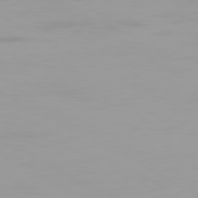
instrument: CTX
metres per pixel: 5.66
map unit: Ap
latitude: -79.9745
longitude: -76.4601
